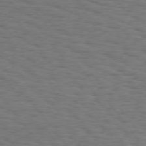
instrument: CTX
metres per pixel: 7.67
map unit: Hpe
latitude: 74.7624
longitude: -133.8394
